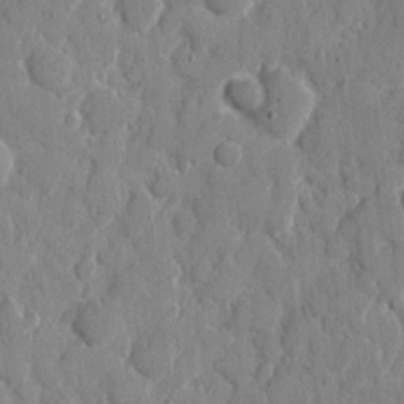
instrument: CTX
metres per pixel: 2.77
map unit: eHh
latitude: 8.1011
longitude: -67.2725
